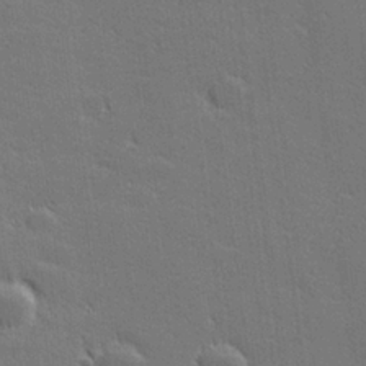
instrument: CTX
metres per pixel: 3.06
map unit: lHvf
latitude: 26.9703
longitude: 142.3117
